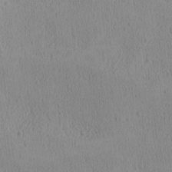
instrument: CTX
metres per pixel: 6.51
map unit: Ave
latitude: -9.1431
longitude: -121.9528
